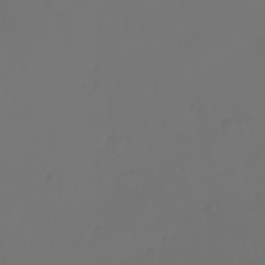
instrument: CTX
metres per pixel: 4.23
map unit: eHh
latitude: -3.8989
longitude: 19.7667
